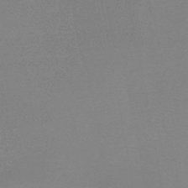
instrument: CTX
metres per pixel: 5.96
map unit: HNb
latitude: -46.3306
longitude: -39.7450
